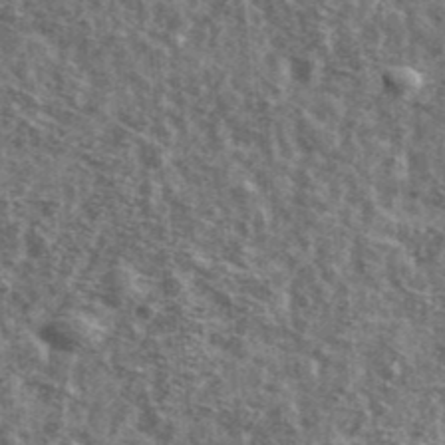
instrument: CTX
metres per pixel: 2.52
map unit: Ave
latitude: 41.9528
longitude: -106.6490
